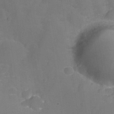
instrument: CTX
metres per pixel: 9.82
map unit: Nhu
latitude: 28.0822
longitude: -56.1010
